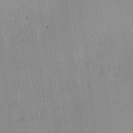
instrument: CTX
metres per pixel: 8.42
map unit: Hve
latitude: 19.0458
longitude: 149.1243
